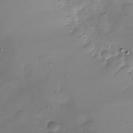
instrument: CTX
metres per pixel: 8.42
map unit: Nhu
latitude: -28.1228
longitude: -58.4601
